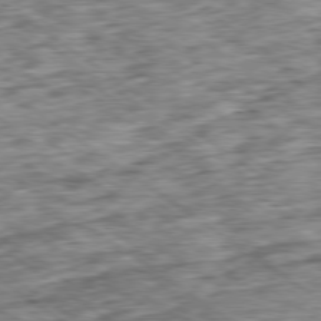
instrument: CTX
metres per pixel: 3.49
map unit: Ap
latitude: -79.4076
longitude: -75.5938
